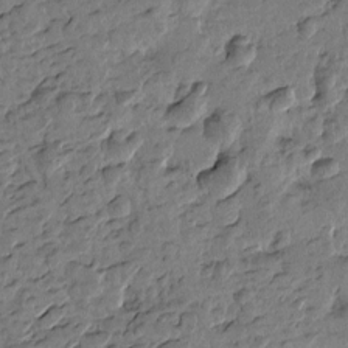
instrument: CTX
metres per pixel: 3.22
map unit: Htu
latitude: -1.1432
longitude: -175.9528
